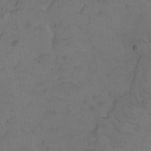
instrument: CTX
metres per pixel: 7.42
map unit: eHh
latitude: -9.0864
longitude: -65.6316
